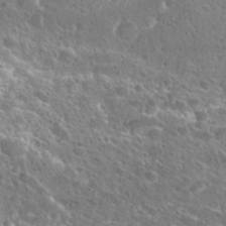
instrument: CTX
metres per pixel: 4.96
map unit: Hto
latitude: 25.8961
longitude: -45.6694
